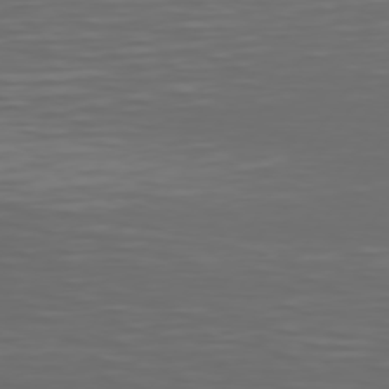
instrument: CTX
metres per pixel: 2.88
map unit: Hpe
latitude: 74.9892
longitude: -125.7071
